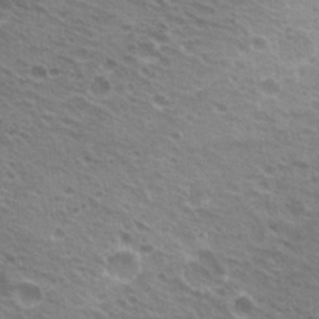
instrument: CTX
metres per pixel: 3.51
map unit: Hto
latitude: 21.1592
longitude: -31.8773
